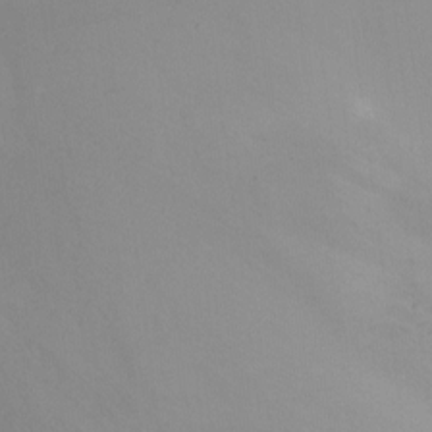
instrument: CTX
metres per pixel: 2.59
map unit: Nhu
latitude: -13.6155
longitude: -60.1955
